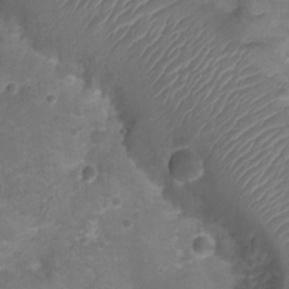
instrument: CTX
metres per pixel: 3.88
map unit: Ht
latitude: -3.4076
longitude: -19.3292
